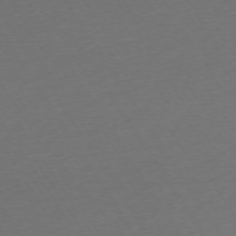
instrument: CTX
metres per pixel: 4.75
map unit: Ap
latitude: -74.7841
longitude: -68.1956
